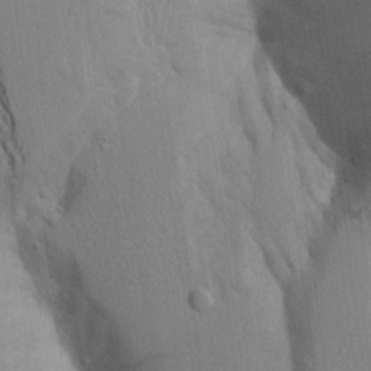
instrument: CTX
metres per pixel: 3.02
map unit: Aa
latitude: 18.7057
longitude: -149.3293
